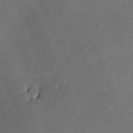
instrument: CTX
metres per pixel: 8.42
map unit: lHvf
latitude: -11.8989
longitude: -103.1592
